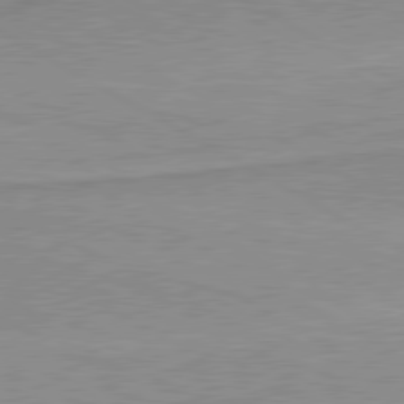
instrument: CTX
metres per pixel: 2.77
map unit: lApd
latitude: 80.0633
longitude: 171.1620
